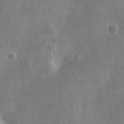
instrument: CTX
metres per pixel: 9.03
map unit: Nve
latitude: -25.9367
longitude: 105.6344
